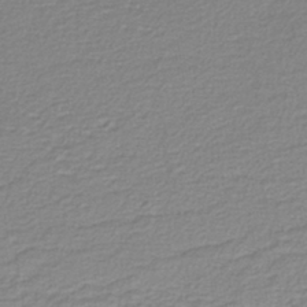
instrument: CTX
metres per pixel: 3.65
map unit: lHb
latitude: -40.6896
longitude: 51.5777
